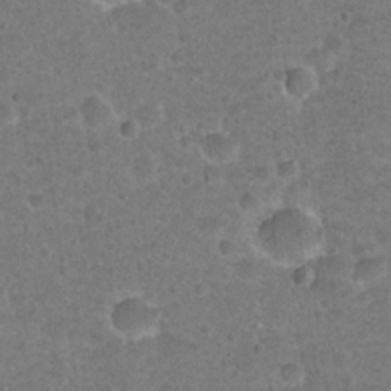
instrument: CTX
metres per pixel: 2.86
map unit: Hto
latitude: 22.1956
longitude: -48.1389
